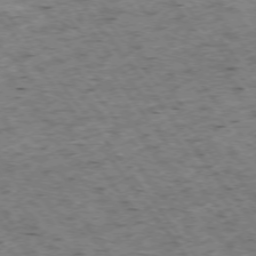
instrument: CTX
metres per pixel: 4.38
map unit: Hpe
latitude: -75.1432
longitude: 4.2550
